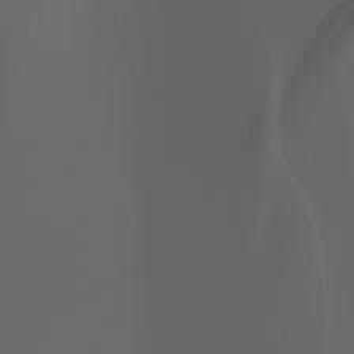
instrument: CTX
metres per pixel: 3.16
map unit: Ht
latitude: -3.7477
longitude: -61.0647
